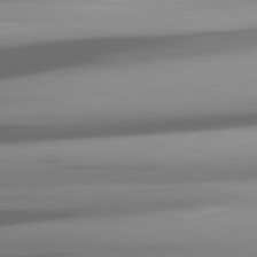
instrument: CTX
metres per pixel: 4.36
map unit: lApd
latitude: 81.6883
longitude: -146.5546
